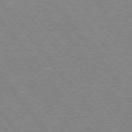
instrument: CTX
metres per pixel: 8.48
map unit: Hpe
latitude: 75.7261
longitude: -156.6679
